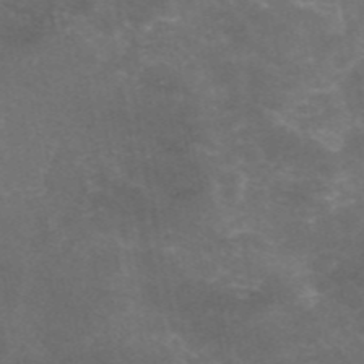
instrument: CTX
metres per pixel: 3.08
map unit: eAb
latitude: 46.7436
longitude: 124.6896
